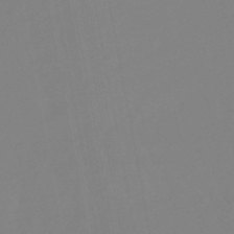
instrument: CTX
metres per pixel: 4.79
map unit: lHb
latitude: -49.6722
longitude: 74.8408
